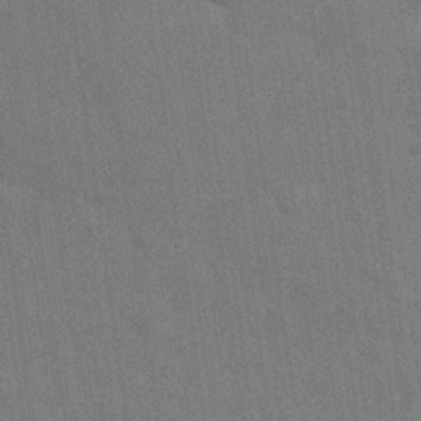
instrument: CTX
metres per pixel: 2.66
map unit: Nhu
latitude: 27.1781
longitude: -64.1200
